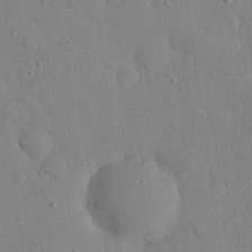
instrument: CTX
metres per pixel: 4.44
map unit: eHh
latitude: 27.0459
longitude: -79.3671
